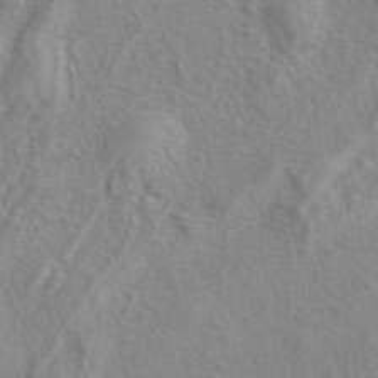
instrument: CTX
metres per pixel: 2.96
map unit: eAb
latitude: 41.1970
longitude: 104.9919
